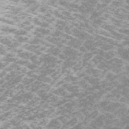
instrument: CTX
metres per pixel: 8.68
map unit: Htu
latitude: -6.0472
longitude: -73.7828
